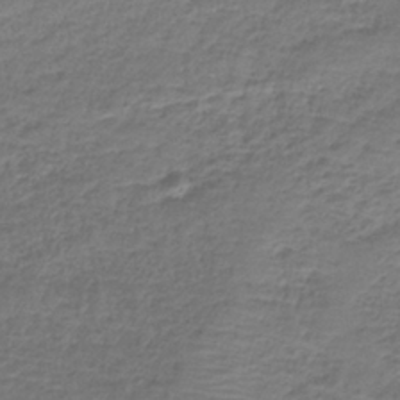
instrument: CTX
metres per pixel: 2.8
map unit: HNb
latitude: -34.3495
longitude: 56.2172
